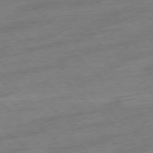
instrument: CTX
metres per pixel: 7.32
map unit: Ap
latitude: -77.6722
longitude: -98.3845
